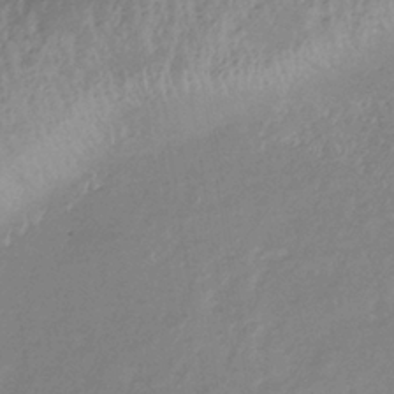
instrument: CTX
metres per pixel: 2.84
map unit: lHb
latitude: -37.2753
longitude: 73.7100
